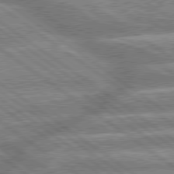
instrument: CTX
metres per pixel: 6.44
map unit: lApd
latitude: 79.5938
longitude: -158.8191
